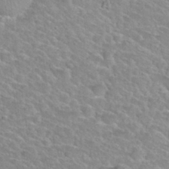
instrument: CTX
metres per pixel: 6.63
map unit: Nhu
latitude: 30.1956
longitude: -50.0633
